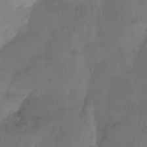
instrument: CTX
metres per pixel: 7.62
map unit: Ht
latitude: -15.5210
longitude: -45.3481
